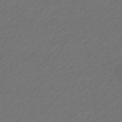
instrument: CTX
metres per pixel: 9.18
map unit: eHb
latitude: -32.6141
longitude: 69.9556
